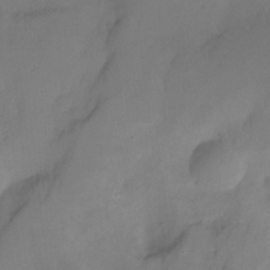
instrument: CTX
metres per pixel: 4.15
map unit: Ht
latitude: -16.6141
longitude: -50.4601
